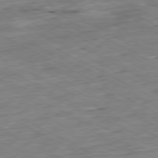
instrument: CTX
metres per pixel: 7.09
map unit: Ap
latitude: -80.8030
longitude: -80.6868
